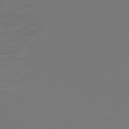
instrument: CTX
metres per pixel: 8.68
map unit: Ap
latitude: -81.6533
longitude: -62.1200
